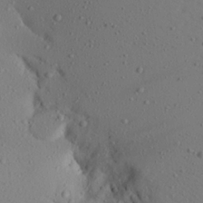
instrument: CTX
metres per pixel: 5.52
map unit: Aa
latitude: 21.2348
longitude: -145.5182
